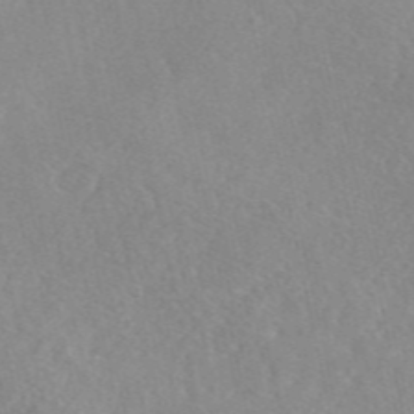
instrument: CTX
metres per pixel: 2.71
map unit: eAb
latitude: 46.7058
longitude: 113.0487
